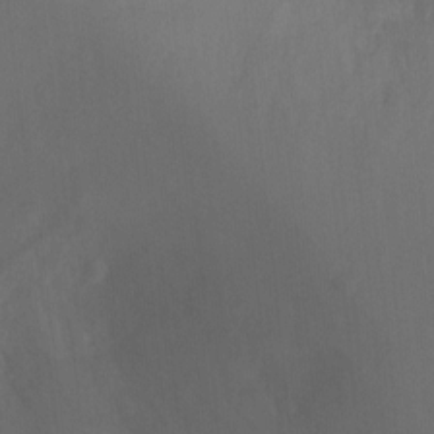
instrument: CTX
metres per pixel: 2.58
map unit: Ht
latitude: -8.4251
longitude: -28.2522
